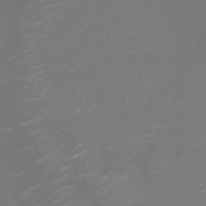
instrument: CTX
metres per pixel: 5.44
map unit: Ht
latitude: -10.1606
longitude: -19.7449
